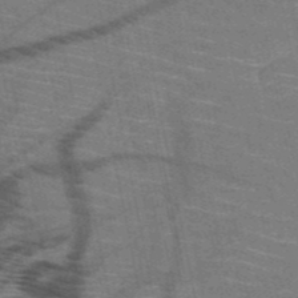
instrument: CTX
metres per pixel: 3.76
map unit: HNb
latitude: -51.1242
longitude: -44.2900
